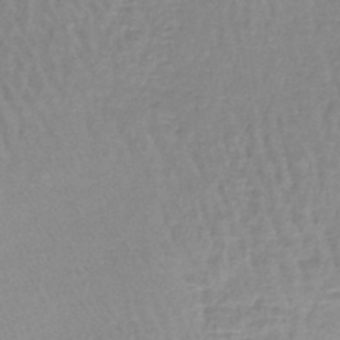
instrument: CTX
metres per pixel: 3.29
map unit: lHb
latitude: -44.3873
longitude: 73.5588
